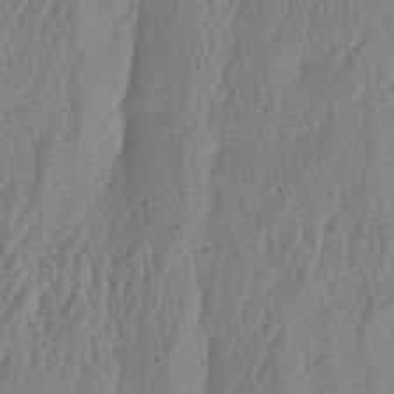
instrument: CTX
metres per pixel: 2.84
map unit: lAa
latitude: -6.0661
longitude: -130.0444
